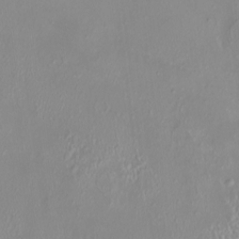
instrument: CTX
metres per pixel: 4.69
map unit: HNhu
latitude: 3.9906
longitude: 7.5777
